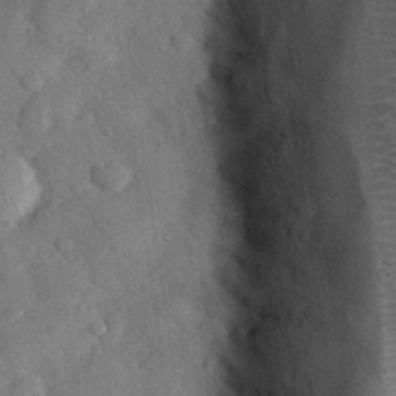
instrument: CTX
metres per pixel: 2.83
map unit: eHh
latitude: 30.4979
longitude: -72.0822
